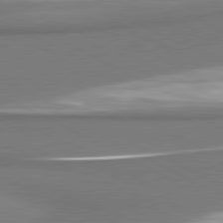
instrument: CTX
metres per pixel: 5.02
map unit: lApd
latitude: 81.0080
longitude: 176.1228
